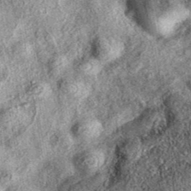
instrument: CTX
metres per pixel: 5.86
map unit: eAb
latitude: 38.1200
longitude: 107.8611
